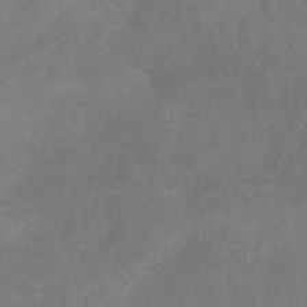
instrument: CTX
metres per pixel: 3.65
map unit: HNb
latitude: -30.9541
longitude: 63.9556
